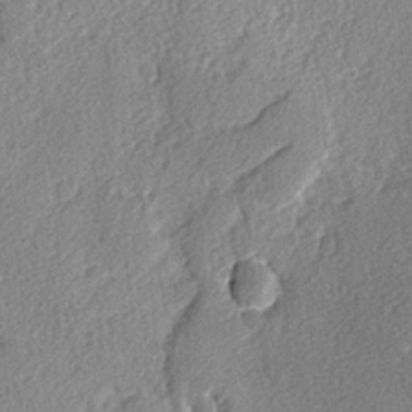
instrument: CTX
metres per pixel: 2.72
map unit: lAvf
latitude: -4.0094
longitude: -108.3656
